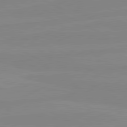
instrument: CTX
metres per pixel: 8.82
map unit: lApd
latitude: 80.9325
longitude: -177.2537
